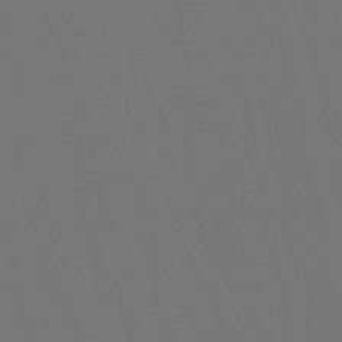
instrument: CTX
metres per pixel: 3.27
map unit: lHb
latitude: -50.3873
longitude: 70.2173
